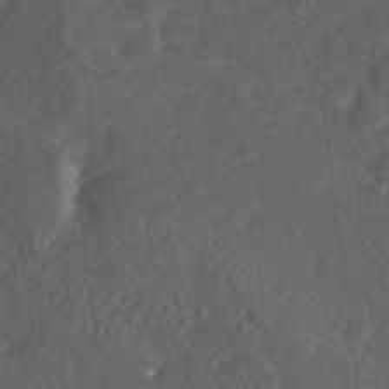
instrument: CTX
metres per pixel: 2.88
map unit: ANa
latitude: 37.5749
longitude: 17.7478
